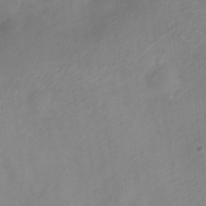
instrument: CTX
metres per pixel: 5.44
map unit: Nve
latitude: -23.1053
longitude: 106.9542
